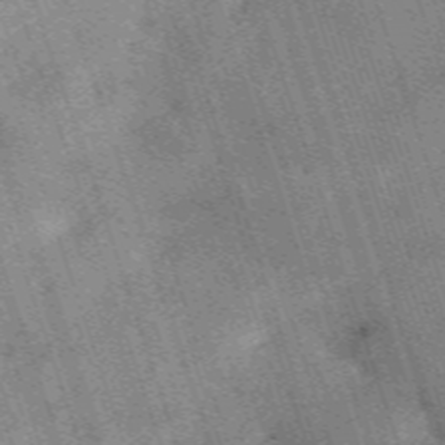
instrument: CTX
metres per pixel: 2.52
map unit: HNb
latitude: -54.1228
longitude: -48.1200
